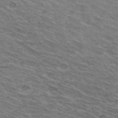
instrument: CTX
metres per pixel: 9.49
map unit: Hto
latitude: 32.4790
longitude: -43.7072
